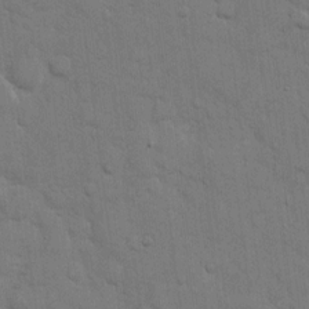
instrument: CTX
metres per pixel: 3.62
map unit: eHh
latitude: 11.2726
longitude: -67.1970
